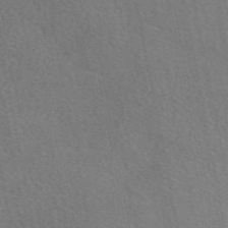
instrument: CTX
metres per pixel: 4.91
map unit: eAb
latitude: 49.4426
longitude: 115.4454
